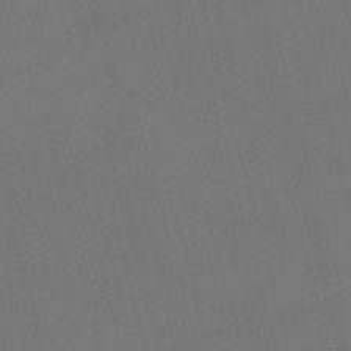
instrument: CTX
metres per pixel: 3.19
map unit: Nve
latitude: -59.2375
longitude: 62.1039
